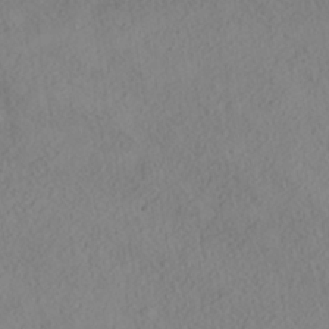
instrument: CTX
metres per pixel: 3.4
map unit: HNhu
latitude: -39.8800
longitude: 101.4643
